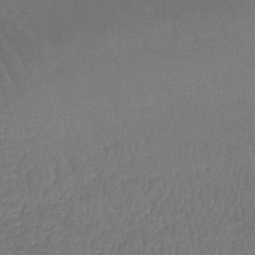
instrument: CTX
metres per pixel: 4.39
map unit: lHb
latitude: -44.7085
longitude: 70.7463
